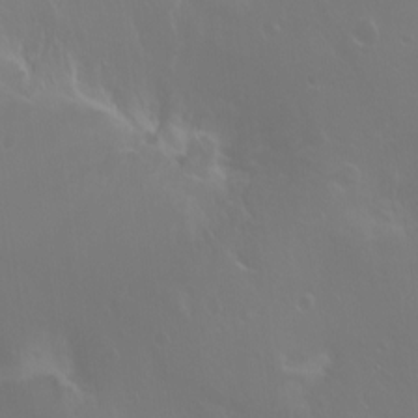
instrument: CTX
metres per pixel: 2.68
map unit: Ht
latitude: -2.8407
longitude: -60.7624
